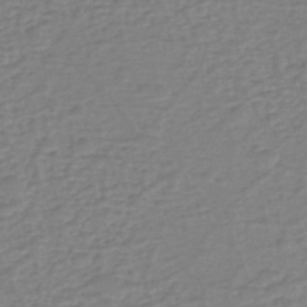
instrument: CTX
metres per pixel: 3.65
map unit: eHh
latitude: -39.9367
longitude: -28.1011
